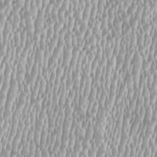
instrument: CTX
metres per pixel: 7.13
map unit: HNhu
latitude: -0.2740
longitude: -0.1011
